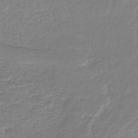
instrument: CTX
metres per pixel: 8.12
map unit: lHb
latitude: -41.5777
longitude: 70.7463
